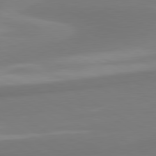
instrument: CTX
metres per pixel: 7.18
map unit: lApd
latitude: 80.4034
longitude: 174.4251
